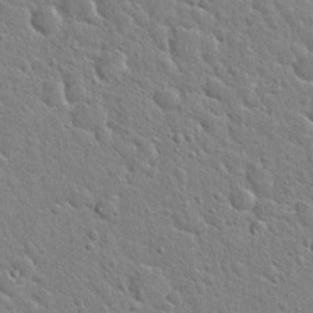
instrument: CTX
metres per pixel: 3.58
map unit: Hto
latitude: 21.4238
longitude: -50.8947
